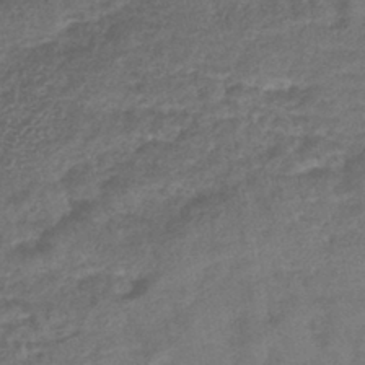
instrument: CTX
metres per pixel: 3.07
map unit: lHb
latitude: -40.7463
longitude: 75.4077
